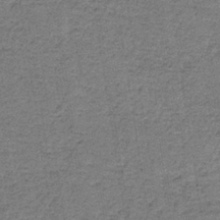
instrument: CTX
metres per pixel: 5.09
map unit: HNb
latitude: -35.3888
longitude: 54.1039
